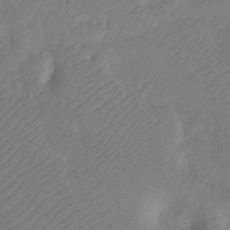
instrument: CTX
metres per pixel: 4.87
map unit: Ht
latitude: -10.0850
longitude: -34.3467
